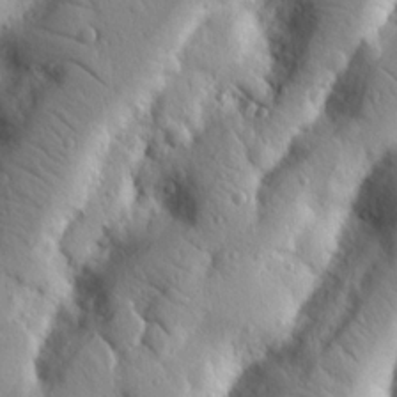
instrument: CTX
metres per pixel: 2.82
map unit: Nhu
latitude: 19.5560
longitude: -77.2348
